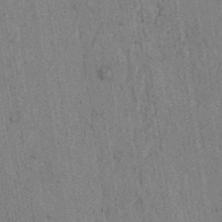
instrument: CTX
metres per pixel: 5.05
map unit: lAvf
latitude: 5.5749
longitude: 164.5007
